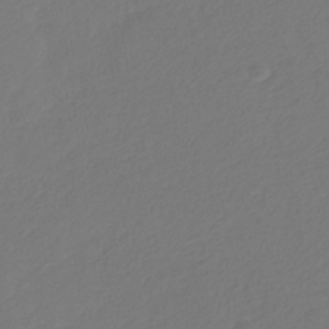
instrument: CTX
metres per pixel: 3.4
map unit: eHb
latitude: -30.1417
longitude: 64.5763
